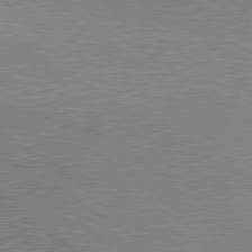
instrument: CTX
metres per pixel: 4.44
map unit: lApd
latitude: 80.2333
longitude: 130.1228
